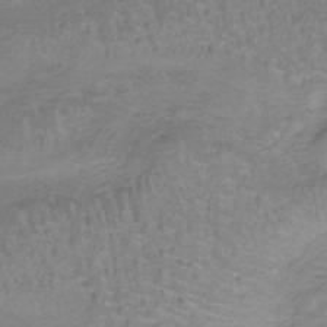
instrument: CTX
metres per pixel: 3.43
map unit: HNb
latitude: -34.8030
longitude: 56.2550
